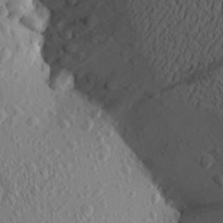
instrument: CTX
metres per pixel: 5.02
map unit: Aa
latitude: 23.1214
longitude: -144.3656
